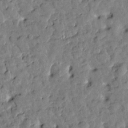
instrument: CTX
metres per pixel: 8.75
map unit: Htu
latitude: 1.4237
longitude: -179.5938
